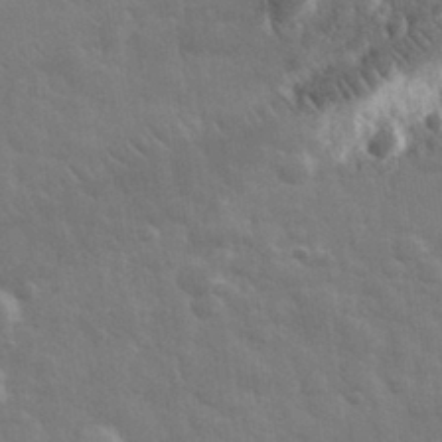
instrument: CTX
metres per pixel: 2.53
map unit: eHh
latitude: 32.7624
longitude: -70.1578
